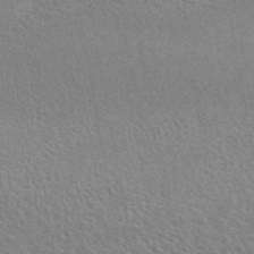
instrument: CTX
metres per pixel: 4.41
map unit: ANa
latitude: 44.5546
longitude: 20.8597
